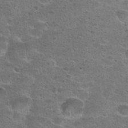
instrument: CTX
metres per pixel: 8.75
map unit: Hto
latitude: 23.8205
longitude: -49.2537
